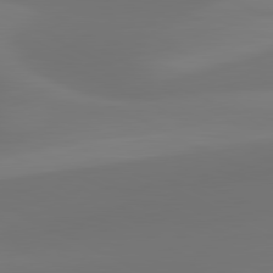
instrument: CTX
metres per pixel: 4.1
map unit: lApd
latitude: 81.3482
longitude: 129.2754
